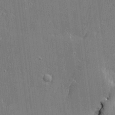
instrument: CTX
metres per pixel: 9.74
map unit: Htu
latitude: -6.5007
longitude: 176.0094
